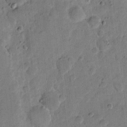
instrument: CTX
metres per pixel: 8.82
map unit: eHh
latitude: 11.6127
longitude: -64.7813
